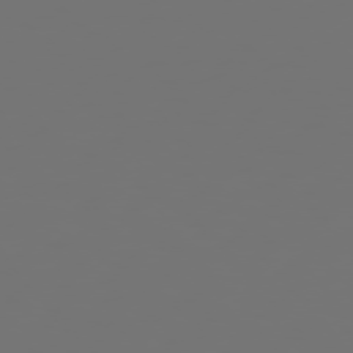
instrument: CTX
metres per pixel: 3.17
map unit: Hpe
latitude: 75.4804
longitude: -128.0444
